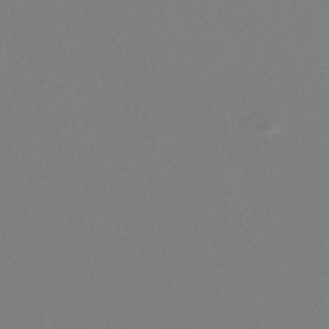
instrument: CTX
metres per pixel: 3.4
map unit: lHb
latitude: -47.0864
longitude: 57.7666
